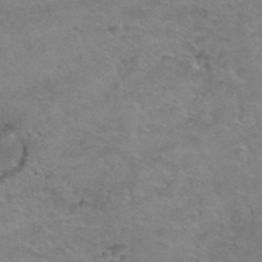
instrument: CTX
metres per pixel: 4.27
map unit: Hto
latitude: 39.0836
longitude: -42.7057
